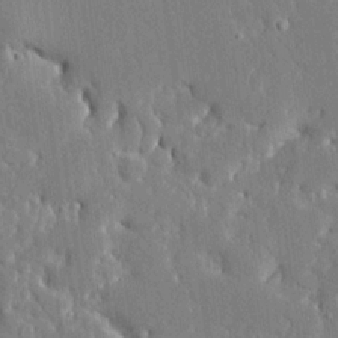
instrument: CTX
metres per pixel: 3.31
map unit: Ave
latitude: 16.9703
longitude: -140.7057
